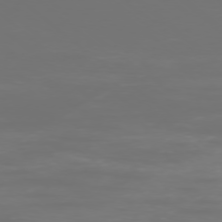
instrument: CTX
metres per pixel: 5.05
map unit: Ap
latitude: -77.4265
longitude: -80.8002
